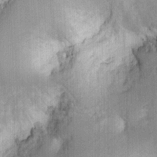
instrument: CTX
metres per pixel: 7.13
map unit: Ht
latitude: 7.5371
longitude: -75.7639
